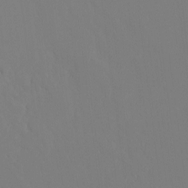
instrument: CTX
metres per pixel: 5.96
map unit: Ht
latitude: -15.4644
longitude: -42.4601
